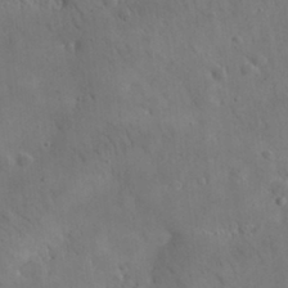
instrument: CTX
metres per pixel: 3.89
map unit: eHh
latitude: 25.7071
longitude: -67.4048
